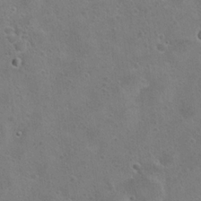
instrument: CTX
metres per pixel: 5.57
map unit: Hto
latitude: 22.5924
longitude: -48.8191
